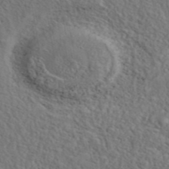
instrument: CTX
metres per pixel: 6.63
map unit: eAb
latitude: 43.3293
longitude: 112.5196
